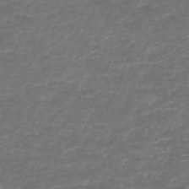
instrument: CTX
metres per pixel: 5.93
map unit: HNb
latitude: -47.6344
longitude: 53.3320
